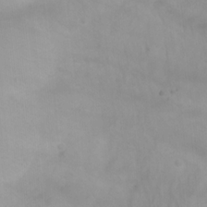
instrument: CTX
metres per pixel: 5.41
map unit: Aa
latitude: -3.5588
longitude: -72.0822
